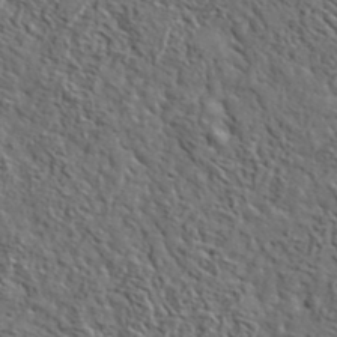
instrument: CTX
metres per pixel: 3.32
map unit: lHvf
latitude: 36.4412
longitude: -86.3278
